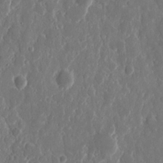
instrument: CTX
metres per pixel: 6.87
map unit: eHh
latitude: 11.4993
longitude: -71.1970
